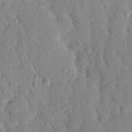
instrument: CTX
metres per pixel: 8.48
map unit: Nhu
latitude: 17.2915
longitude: -78.7813
